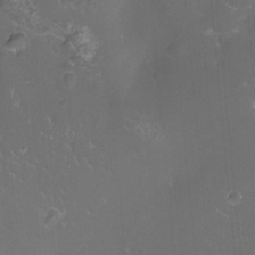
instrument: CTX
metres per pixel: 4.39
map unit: eHh
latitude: -11.8422
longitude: -60.7435
